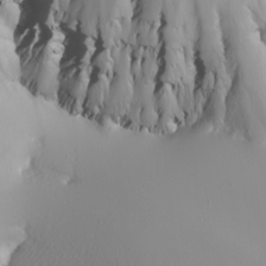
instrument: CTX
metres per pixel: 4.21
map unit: Nhu
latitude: -5.8044
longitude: -95.1403
